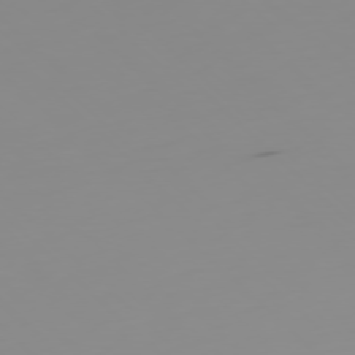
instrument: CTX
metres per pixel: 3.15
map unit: Ap
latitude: -77.5399
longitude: -63.4994
